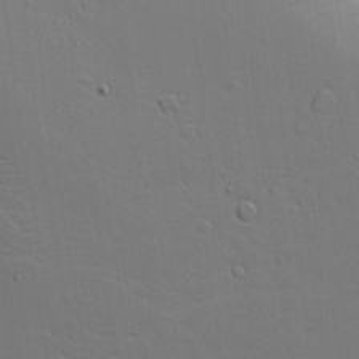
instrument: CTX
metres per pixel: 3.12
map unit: Aa
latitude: 19.3292
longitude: -126.4412
